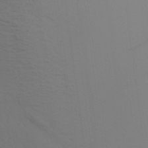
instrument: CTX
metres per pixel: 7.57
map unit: Aa
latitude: 27.1025
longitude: -131.5938
